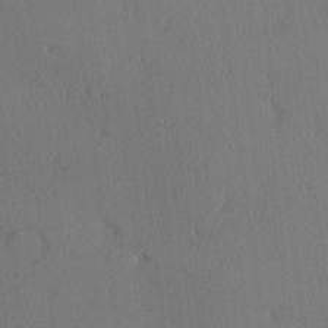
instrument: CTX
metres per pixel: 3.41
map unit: Hve
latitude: 14.2901
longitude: -90.3089
